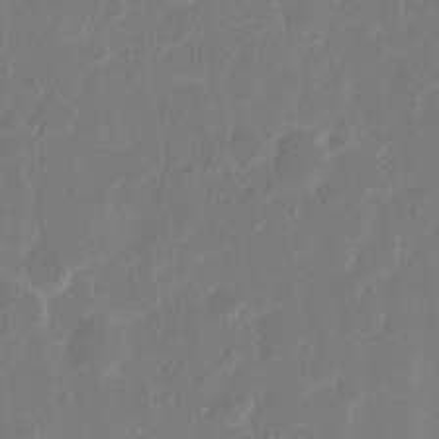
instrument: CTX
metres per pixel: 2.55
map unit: eHh
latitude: 9.8583
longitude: -68.2523
